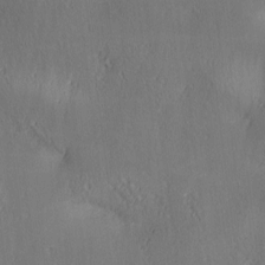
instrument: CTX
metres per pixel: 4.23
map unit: lAa
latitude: 4.1389
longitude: -117.4615
